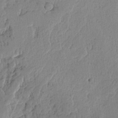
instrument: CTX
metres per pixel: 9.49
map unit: lAvf
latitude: -6.1417
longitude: -115.0269
